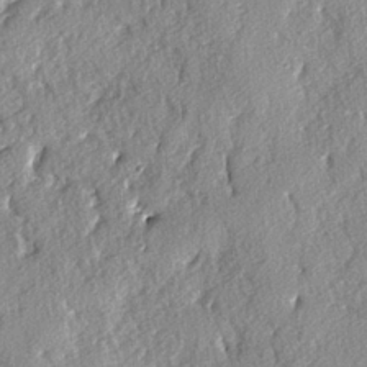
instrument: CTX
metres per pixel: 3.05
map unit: lAvf
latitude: -4.1794
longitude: -108.0444
